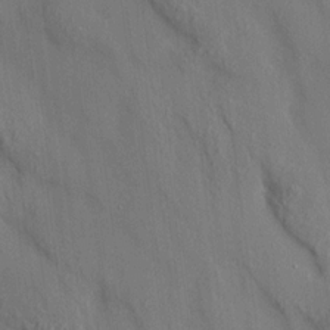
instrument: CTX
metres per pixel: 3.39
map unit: HNhu
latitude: 13.8772
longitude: 11.7478
